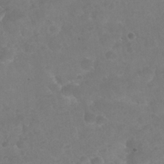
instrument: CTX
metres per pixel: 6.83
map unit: Nhu
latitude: 25.5371
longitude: -52.5546
